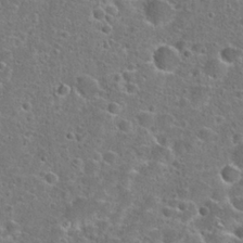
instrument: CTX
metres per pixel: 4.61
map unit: Hto
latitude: 24.0255
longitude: -46.7058
